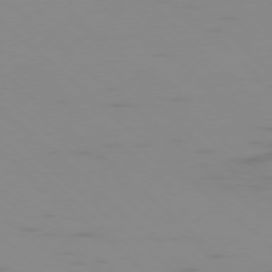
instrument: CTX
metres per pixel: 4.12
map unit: Ap
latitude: -77.1431
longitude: -67.6882
